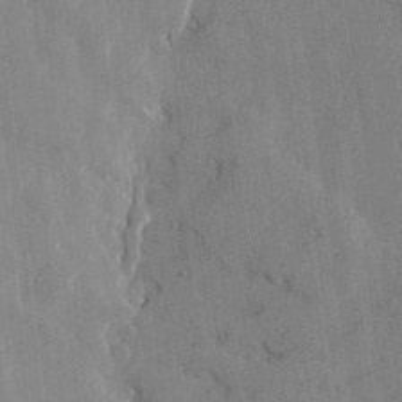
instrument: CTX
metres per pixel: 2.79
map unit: lHvf
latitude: 17.9717
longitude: -113.0458
